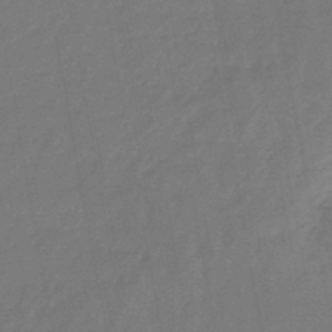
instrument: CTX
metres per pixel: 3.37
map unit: eHb
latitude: -46.7274
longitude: 82.2550
